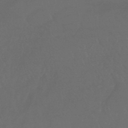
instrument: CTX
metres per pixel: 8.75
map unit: HNhu
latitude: -46.3495
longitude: 91.7100
